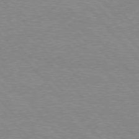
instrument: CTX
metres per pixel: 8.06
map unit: Hpe
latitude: 76.8380
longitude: -157.9906
